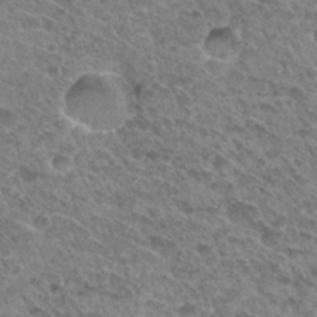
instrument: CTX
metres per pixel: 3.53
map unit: Hto
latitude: 32.4601
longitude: -48.0444
